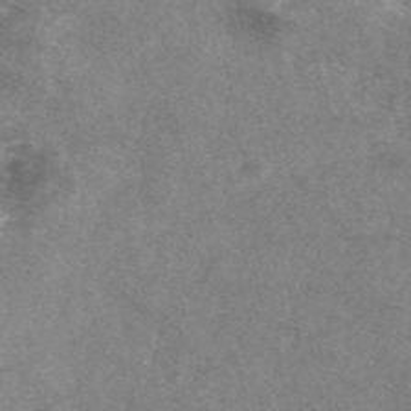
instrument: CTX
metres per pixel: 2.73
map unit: eAb
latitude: 47.1592
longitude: 125.3699
